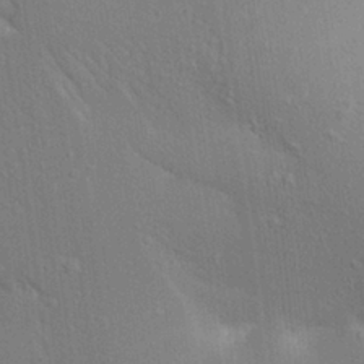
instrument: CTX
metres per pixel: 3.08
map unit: Aa
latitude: 17.7261
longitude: -149.3671
